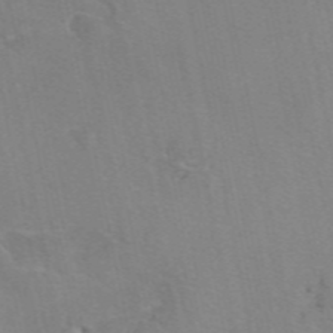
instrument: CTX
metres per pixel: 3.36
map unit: eAb
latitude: 49.5182
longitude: 104.6329
